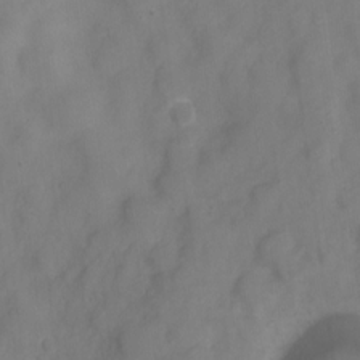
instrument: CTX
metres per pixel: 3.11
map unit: Nve
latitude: -22.4818
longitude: 106.9353
